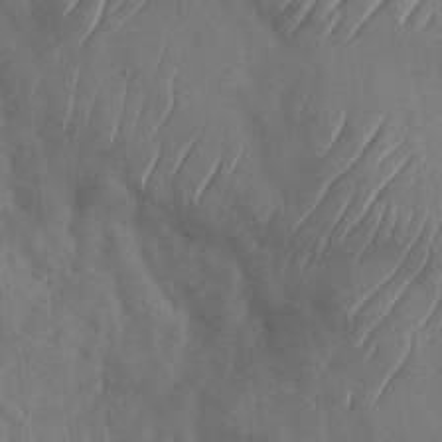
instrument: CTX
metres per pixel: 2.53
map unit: Nhu
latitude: -29.8800
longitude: -59.6316
